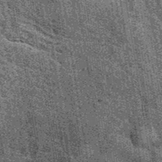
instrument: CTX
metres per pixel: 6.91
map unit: eAb
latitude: 39.9339
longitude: 107.0486
